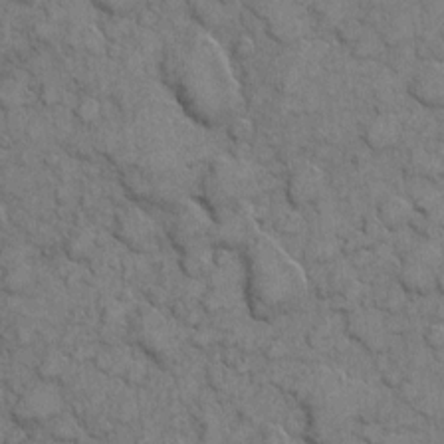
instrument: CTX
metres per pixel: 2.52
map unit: eHh
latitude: 6.4979
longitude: -64.6679
